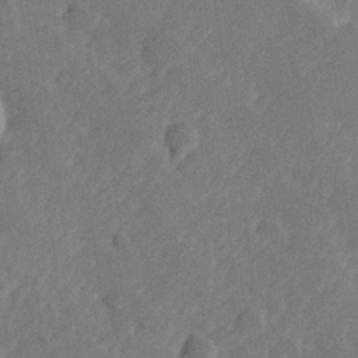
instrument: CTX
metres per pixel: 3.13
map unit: Hve
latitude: 25.5371
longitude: 144.9353
